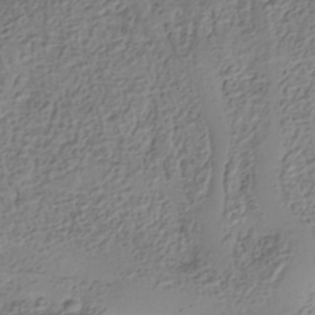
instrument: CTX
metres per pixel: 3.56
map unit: Nhe
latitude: -36.6707
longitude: -178.7247
